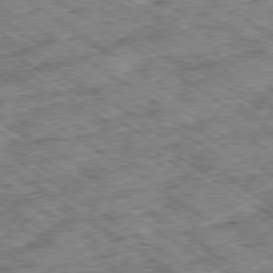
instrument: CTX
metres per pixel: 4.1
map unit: Ap
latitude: -79.8989
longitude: -50.0444
